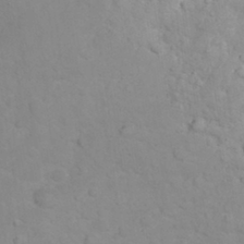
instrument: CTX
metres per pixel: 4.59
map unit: eHh
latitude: 32.3656
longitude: -61.9339
